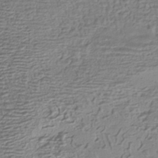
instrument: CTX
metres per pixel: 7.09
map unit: HNhu
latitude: -42.8785
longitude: 102.6330
